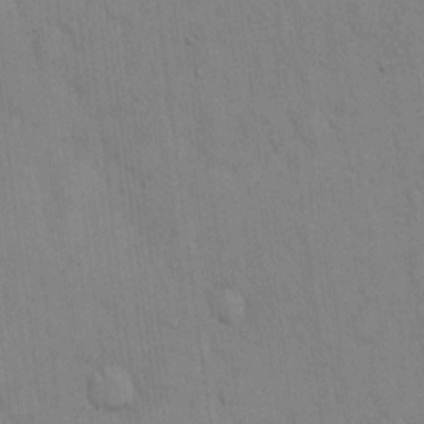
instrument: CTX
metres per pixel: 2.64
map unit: Hto
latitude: 13.3860
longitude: -61.1592
